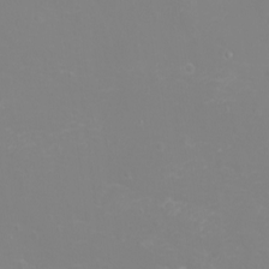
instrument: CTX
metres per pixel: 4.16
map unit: eHh
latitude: -2.8974
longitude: -75.5749
